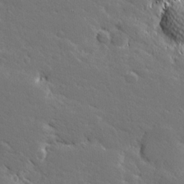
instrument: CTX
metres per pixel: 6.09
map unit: Hve
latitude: 26.4979
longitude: 144.2928
